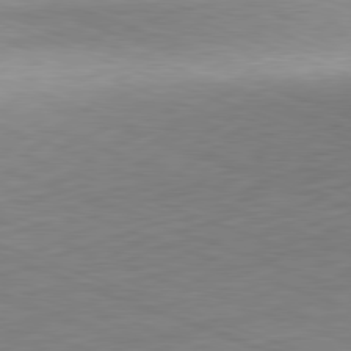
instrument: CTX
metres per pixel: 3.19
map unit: Hpe
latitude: -82.1039
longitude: 15.7100
